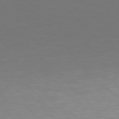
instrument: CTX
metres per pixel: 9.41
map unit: Hpe
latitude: 77.4048
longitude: -166.8569
